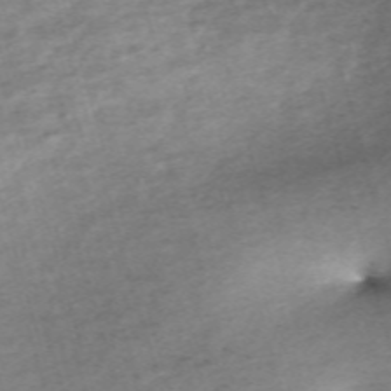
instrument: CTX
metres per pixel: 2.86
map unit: eHh
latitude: -61.2376
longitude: 53.3320
